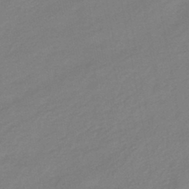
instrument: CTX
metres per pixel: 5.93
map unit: HNhu
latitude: -44.9920
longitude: 94.0850
